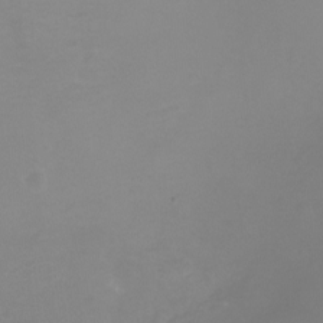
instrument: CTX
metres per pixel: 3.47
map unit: Ht
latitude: -6.7652
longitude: -20.7247
